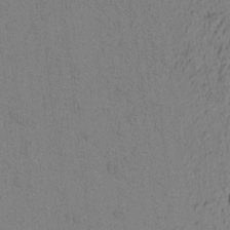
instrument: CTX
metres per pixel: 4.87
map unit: Nhu
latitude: -4.8030
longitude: -149.5938
